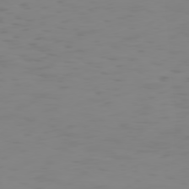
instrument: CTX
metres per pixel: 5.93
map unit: Hpe
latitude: 74.9136
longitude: -127.8583
